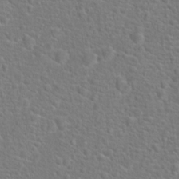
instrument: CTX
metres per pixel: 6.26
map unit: Hto
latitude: 17.8961
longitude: -42.3467
